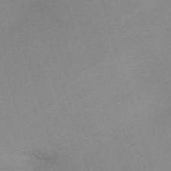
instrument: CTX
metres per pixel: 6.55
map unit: eHh
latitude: -62.6329
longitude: 49.6533
